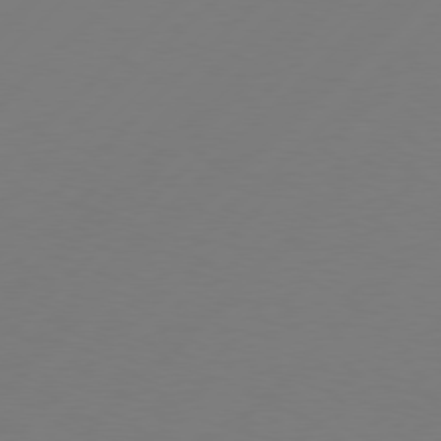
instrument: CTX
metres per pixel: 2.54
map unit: Hpe
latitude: 77.1214
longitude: -131.7261
